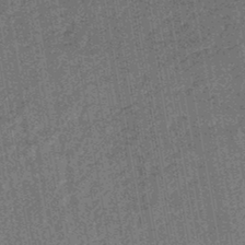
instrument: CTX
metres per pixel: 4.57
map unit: lHb
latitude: -44.8408
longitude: 65.4644
